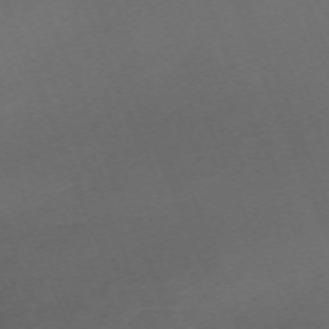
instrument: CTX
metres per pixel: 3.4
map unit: Nhu
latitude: -68.1227
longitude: 38.1795
